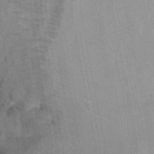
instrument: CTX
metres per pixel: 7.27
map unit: Hto
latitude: 9.5749
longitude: -35.8016
